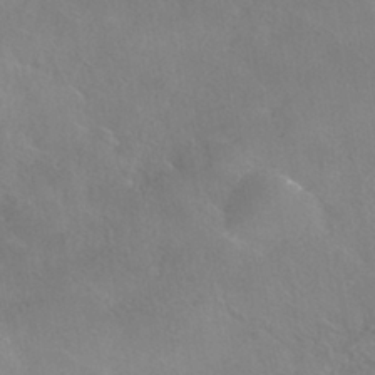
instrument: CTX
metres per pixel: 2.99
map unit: HNhu
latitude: -40.6140
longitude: 100.9352
